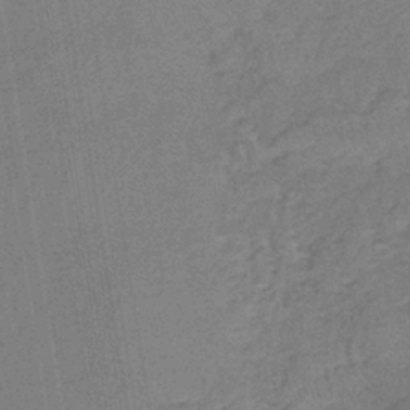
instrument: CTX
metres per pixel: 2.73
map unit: lHb
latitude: -37.8989
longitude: 61.1809
